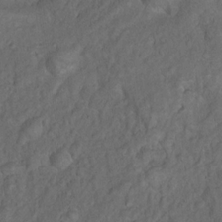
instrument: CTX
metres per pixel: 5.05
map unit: Nhu
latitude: 10.7813
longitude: -26.6869
